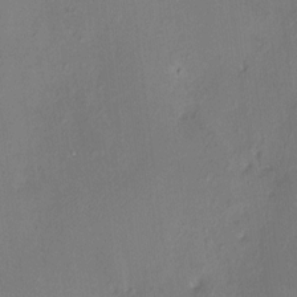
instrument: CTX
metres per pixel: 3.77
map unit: HNhu
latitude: 7.1025
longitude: 1.6911
